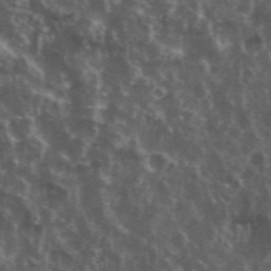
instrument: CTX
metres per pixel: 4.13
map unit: eHh
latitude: 35.1214
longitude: -59.8583
